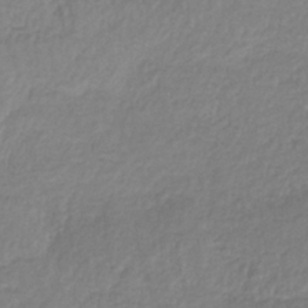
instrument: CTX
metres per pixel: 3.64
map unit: lHb
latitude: -41.1242
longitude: 72.1039
